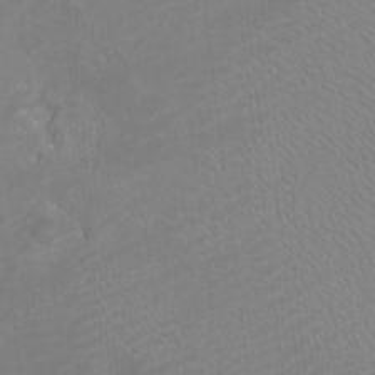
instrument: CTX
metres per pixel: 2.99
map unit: Htu
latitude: -12.1606
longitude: -70.7246
